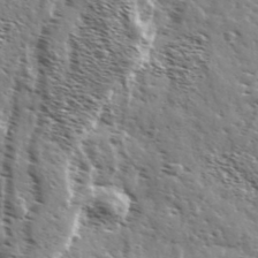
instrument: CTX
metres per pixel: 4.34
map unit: Ave
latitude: 37.1970
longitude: -110.6869
